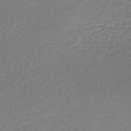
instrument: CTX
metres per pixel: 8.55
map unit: lHb
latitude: -44.3117
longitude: 59.2186
